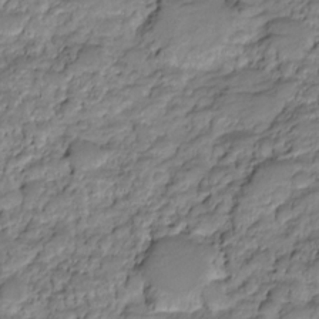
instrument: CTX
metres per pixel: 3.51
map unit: HNhu
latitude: -20.5573
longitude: 84.8219
